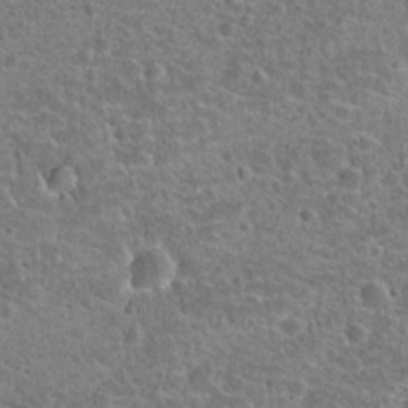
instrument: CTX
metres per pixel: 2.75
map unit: Hto
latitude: 22.3089
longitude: -47.7828
